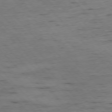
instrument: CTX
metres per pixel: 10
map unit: Ap
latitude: -76.4629
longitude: -89.4994
